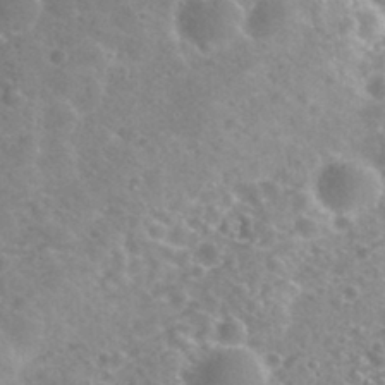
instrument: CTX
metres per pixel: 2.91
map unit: Nhu
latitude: 29.6316
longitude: -51.9528
